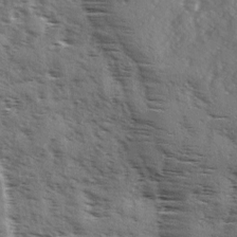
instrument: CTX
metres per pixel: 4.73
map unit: Ave
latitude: 1.6127
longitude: -110.9892
